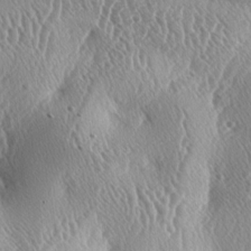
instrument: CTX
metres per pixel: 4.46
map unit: lAa
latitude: -5.8044
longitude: -128.7435
